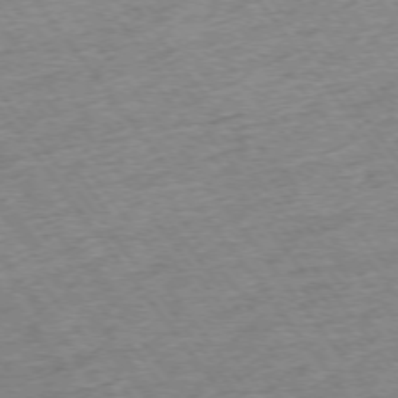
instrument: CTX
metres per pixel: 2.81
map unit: Ap
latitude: -74.8030
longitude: -88.3846
